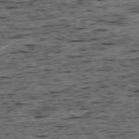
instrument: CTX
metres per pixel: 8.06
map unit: Ap
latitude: -75.5588
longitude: -92.4034
